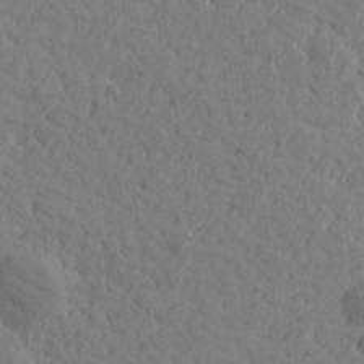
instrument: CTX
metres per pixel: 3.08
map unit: Htu
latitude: -0.8597
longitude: -175.8772
